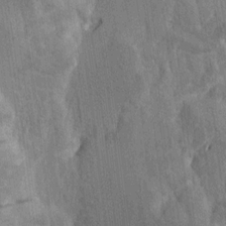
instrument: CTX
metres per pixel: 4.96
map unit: Htu
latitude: -4.0850
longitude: -177.7449
